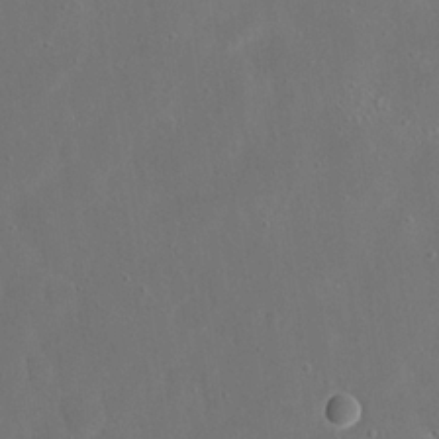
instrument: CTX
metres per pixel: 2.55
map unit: eHh
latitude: 19.1403
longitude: -68.4790
